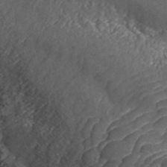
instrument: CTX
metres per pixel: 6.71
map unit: ANa
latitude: 44.2712
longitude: 37.7288
